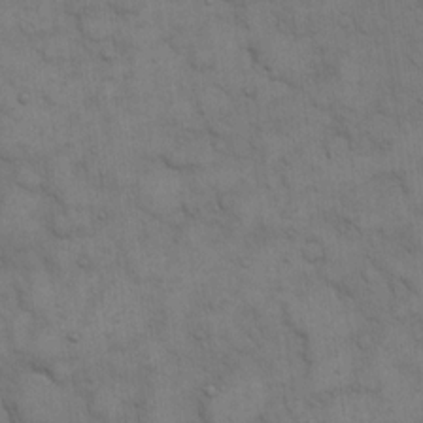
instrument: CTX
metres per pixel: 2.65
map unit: eHh
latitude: 15.9717
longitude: -66.4790
